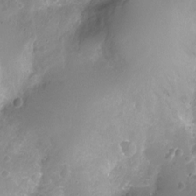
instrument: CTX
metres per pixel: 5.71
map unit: Hto
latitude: -12.0850
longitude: -38.6679
